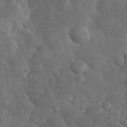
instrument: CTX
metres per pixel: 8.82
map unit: eHh
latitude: 31.3860
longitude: -72.6113
